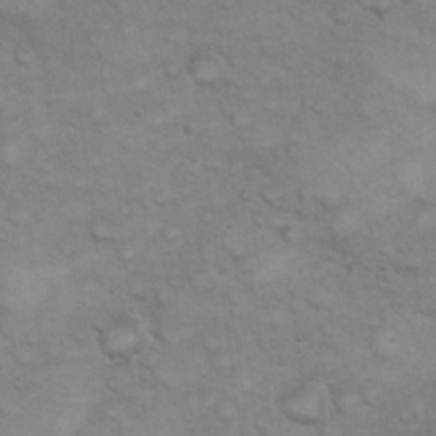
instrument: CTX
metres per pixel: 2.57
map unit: eHh
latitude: 22.0822
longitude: -59.1970
